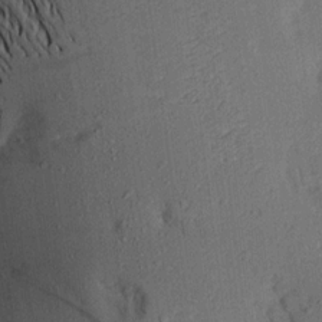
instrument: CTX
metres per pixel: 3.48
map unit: Aa
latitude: 15.8962
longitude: -147.8017
